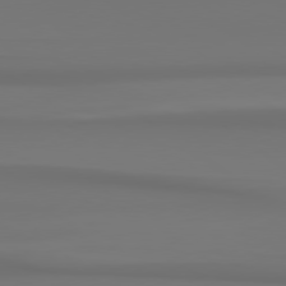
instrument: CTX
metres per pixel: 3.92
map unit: Hpe
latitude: 78.8758
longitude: -137.3671
